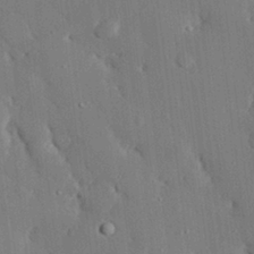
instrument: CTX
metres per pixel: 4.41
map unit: eHh
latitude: 29.5560
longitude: -80.5546
